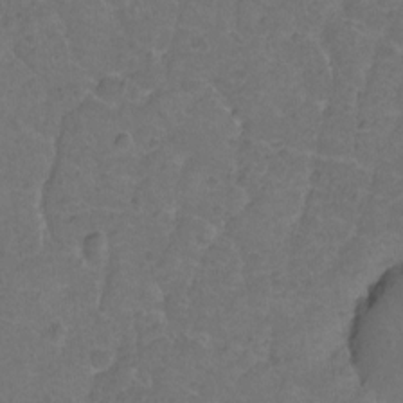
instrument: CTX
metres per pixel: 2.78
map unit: Hto
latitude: -2.5951
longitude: -34.7624
